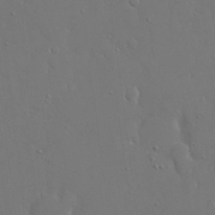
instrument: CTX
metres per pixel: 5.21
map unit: eHh
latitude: 15.8773
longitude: -71.6316
